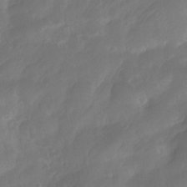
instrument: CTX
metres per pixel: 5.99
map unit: Nhe
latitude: -34.0283
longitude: -145.5560
